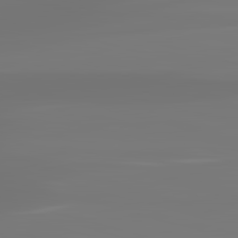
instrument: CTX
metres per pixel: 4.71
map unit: lApd
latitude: 83.3859
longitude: -131.4427
